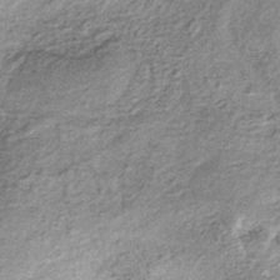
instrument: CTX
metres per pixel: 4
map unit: lHb
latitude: -36.6518
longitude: 65.9556
